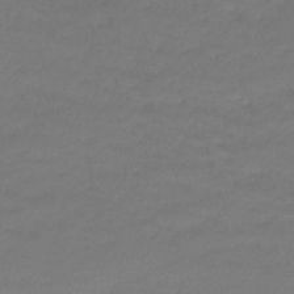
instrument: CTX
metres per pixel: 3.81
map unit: lHb
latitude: -42.4062
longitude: 58.5195
